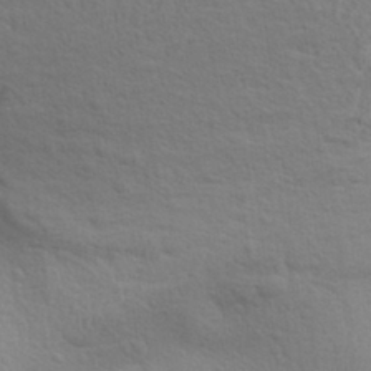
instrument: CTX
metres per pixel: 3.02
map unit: Aa
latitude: 30.0255
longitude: -139.3859
